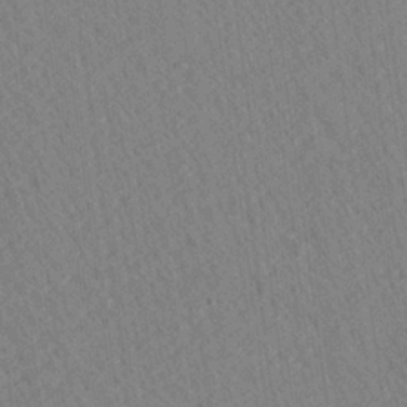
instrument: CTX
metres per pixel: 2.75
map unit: Ave
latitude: 20.8002
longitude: -139.2537
